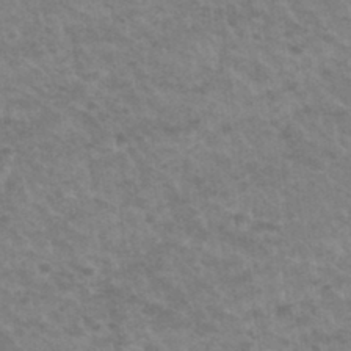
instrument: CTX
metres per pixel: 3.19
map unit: Hto
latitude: 32.4223
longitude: -50.5545
